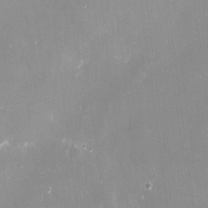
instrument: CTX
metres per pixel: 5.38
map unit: Nve
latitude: -17.8612
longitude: -59.6694
